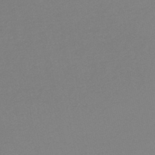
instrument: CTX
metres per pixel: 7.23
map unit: lHb
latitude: -45.7289
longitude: 67.2187
